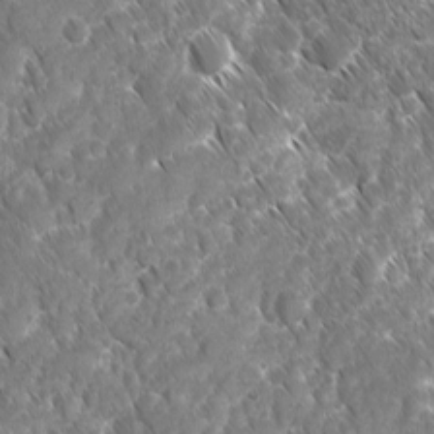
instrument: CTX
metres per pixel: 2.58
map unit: Ave
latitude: -10.8786
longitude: -119.5182
